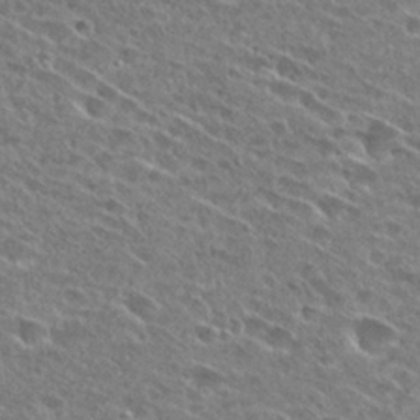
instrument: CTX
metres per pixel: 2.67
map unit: Hto
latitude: 26.9892
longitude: -44.1200
